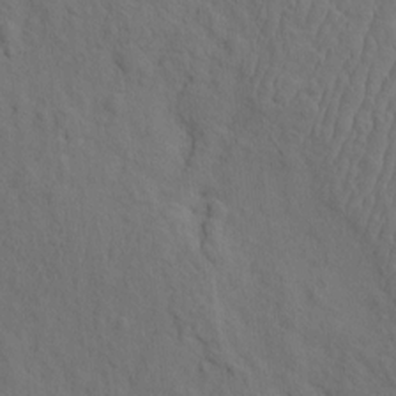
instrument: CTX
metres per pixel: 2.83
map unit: eHh
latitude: -2.2928
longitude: 18.8030
